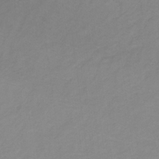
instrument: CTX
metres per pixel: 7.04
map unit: lHb
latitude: -31.7099
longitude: 64.2362
